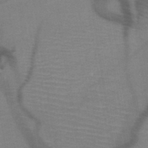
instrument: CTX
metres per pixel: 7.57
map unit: HNb
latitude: -49.7856
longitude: -45.1214
